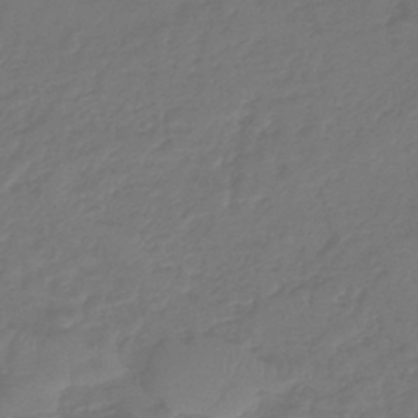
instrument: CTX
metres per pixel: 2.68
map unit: lHb
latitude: -42.4628
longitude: 81.3699
